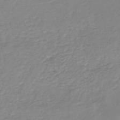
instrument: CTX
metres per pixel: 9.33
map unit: lHb
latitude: -46.1605
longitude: 64.8597
